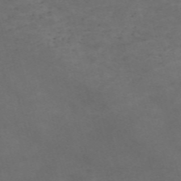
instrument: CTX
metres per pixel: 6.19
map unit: Nve
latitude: -58.8785
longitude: 59.8989
